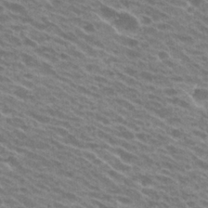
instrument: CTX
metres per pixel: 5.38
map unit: Hto
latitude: 25.2348
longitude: -41.7071
